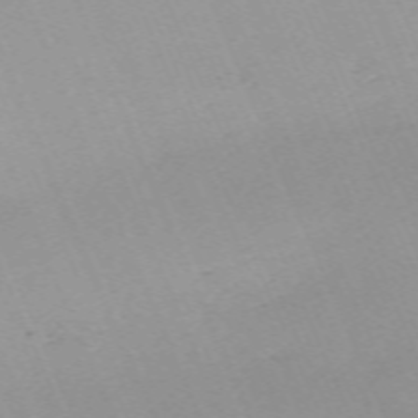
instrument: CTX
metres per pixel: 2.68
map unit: Nhu
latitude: -67.3321
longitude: 38.9731
